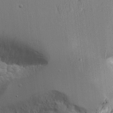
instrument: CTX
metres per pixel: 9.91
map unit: Aa
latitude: 11.9150
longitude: -127.4049
